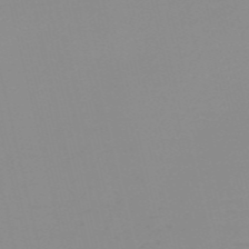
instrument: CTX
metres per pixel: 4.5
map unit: HNb
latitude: -56.3684
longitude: -42.9514
